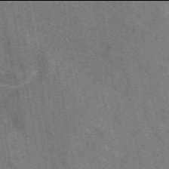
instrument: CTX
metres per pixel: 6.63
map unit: eAb
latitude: 49.9906
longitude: 115.6722
